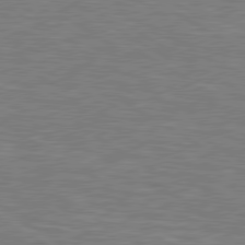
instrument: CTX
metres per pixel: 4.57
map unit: lApd
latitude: 79.6127
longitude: -123.8205
